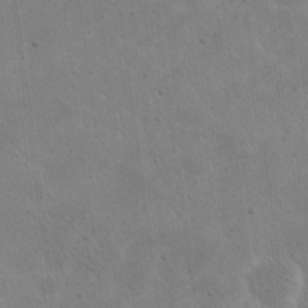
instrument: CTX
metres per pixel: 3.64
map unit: eHh
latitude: 21.8017
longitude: -67.3859
